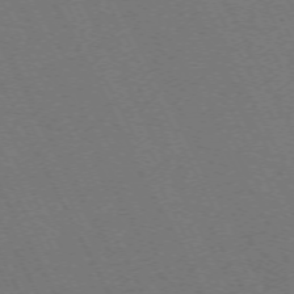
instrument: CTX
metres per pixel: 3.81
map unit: Hpe
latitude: -71.8800
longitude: 13.3699
